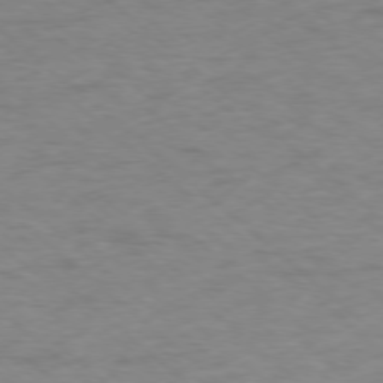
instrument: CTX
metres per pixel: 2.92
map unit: Ap
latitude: -77.3699
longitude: -77.1025
